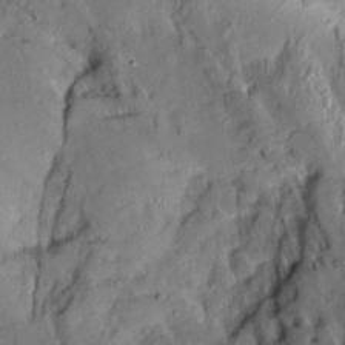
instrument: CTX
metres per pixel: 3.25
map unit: Aa
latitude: 13.7261
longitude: -143.9906
